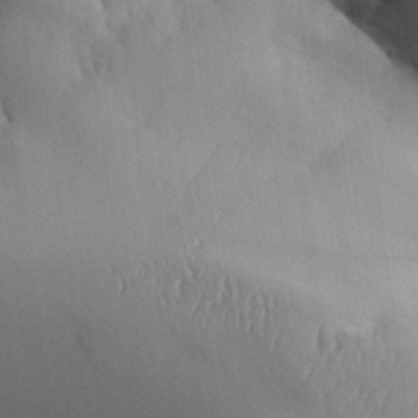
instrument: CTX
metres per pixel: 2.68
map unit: Aa
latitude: 27.3671
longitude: -129.5182
